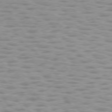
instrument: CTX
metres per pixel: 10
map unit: lApd
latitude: 74.9703
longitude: -50.5923
